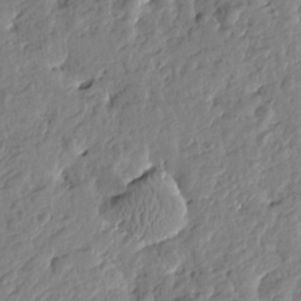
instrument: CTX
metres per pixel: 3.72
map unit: Htu
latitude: -0.8786
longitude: -178.6113
